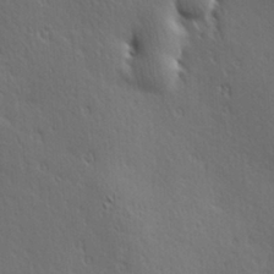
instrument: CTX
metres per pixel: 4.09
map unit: Hve
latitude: 23.7261
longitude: -96.8947
